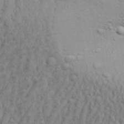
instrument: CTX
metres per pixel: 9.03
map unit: Aa
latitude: 30.2901
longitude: -135.4993
